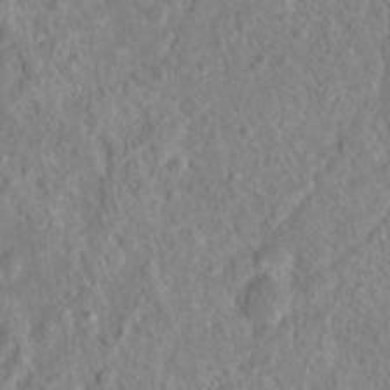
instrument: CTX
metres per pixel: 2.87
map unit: Hto
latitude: 16.6491
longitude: -41.3859
